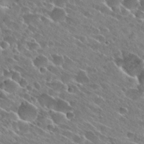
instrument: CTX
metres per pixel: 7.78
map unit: Hto
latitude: 27.0836
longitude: -43.5182
